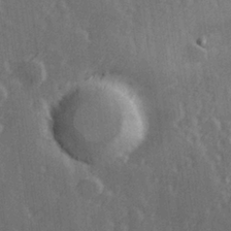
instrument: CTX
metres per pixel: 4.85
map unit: Hve
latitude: 26.6491
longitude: 146.8975
